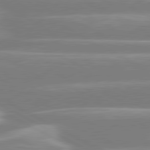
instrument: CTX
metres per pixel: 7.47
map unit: lApd
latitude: 80.5924
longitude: -134.1011
